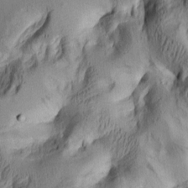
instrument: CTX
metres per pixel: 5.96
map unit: lAa
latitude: 5.5182
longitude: -113.7261
